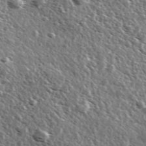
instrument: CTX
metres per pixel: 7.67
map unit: Ave
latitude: 37.4427
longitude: -108.1011
